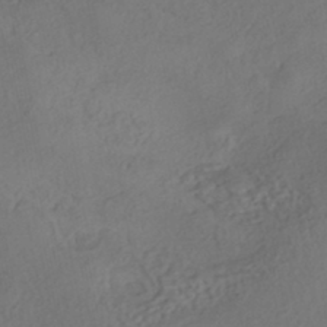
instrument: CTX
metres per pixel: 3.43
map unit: eHh
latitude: -42.8974
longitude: 120.6518
